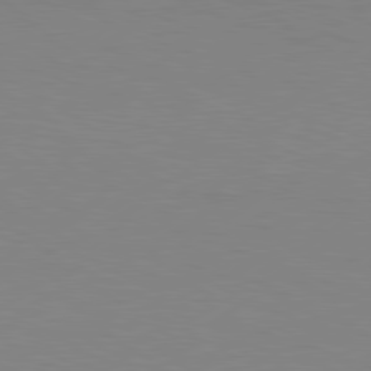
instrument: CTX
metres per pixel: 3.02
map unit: Hpe
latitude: 78.8380
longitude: -127.7450
